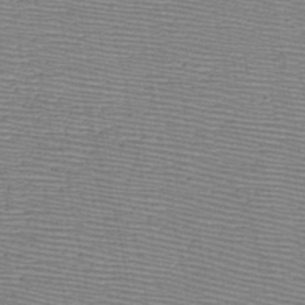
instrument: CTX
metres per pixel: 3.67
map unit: HNb
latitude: -48.1417
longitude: -40.3278
